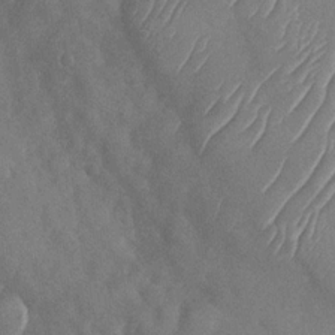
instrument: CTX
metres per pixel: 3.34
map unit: Nhu
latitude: -29.6344
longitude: -60.5734
